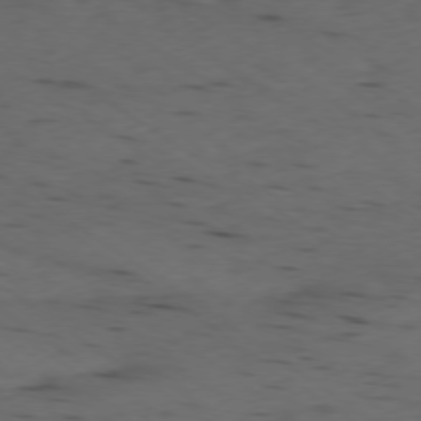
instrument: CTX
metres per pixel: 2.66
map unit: Ap
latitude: -77.6911
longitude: -72.3468
